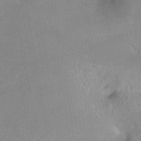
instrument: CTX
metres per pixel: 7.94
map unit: Ht
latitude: -1.5022
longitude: -33.1592
